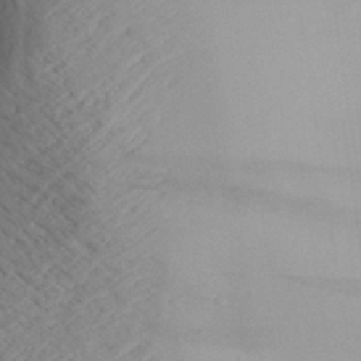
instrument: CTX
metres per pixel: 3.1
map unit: Aa
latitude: 30.0255
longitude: -134.3278
